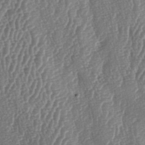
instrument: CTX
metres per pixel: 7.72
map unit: lAa
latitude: -6.4440
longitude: -129.8394
